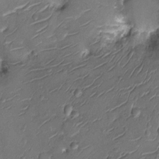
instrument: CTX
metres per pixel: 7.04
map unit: Nhu
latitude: -13.0298
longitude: -23.3104
